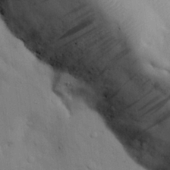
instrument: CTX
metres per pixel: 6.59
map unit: Nhu
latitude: 26.7246
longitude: -70.4979
